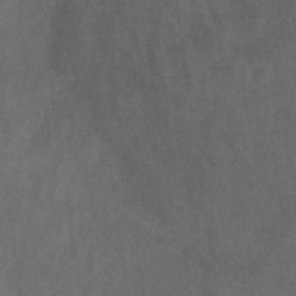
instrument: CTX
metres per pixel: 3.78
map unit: HNb
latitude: -30.8975
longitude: 63.4265
